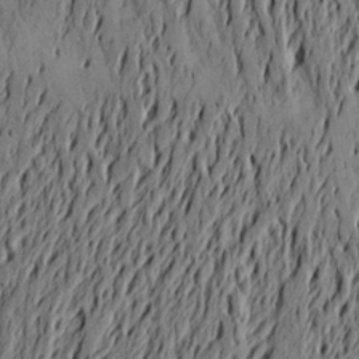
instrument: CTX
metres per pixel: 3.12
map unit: Aa
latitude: 21.2159
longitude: -149.5749
